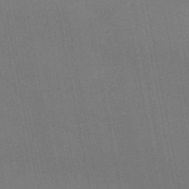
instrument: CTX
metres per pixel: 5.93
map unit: lHb
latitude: -46.6140
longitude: 73.7288
